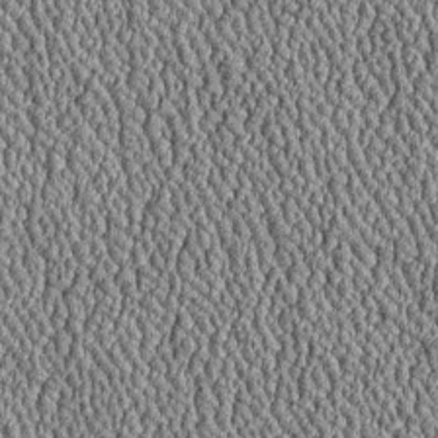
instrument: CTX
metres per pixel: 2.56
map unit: Htu
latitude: -6.8219
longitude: 156.6707
